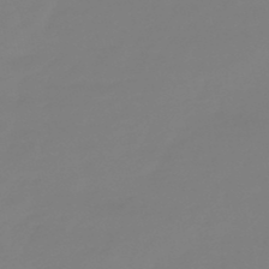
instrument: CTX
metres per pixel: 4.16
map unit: lHb
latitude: -49.3132
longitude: 79.8989
